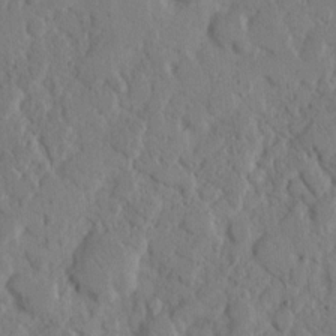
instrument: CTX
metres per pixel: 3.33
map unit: eHh
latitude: 8.7813
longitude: -64.7435
